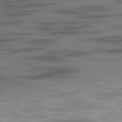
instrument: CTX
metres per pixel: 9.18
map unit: Ap
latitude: -80.0472
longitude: -59.8205
